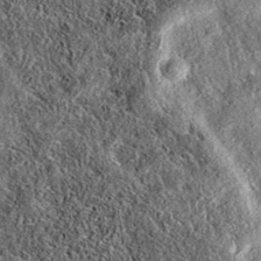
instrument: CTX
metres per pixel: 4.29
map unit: eAb
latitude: 37.1025
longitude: 108.6518
